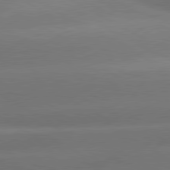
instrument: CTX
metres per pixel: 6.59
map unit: lApd
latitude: 80.4223
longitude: -150.4034
